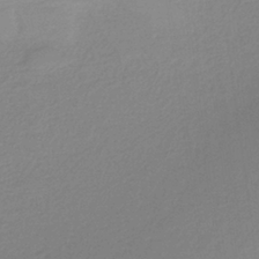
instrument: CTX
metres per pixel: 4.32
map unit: HNb
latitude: -36.6329
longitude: 54.9164
